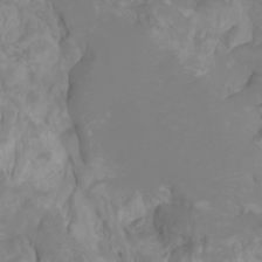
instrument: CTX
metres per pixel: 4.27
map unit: Htu
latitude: -0.4062
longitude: -76.4979
